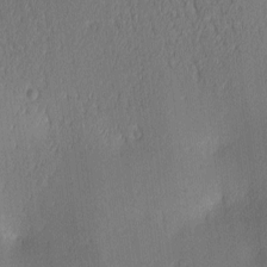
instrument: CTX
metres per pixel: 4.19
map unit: lAa
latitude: 3.5371
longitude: -117.8017
